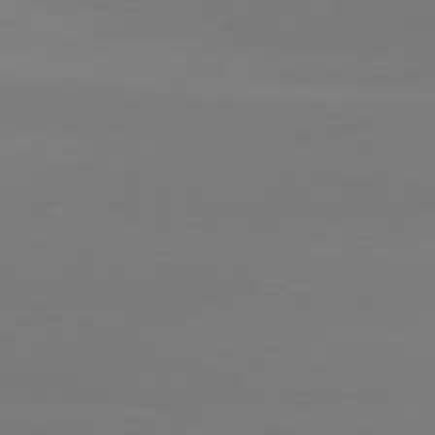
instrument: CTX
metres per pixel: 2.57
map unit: Hpe
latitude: 78.4412
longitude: -131.9717
